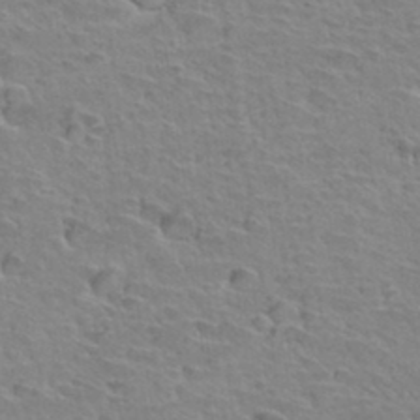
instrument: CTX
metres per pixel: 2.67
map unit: Hto
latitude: 33.6505
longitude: -39.4615
